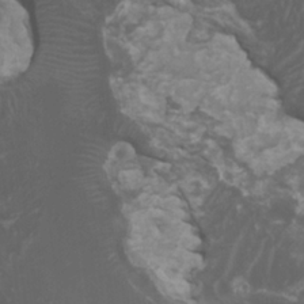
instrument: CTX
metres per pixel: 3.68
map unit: HNhu
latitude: 1.5938
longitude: 1.2943
